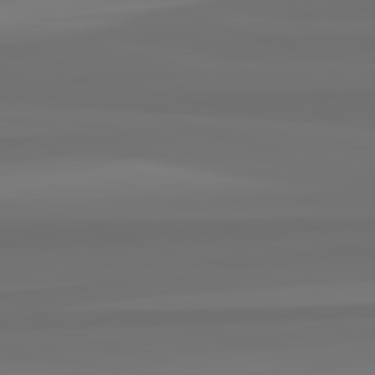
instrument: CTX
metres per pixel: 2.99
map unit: lApd
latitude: 82.9135
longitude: 161.6344
